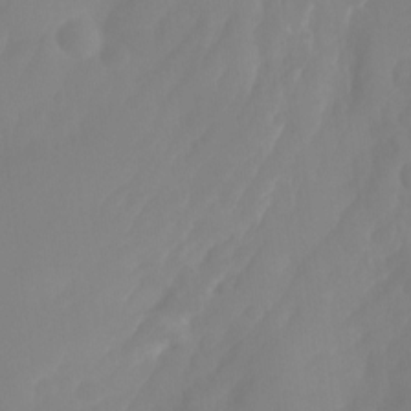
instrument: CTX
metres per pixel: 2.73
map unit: Ht
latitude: -14.7464
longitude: -56.6112
